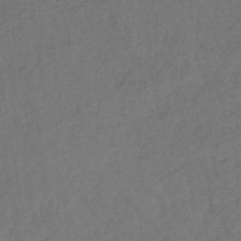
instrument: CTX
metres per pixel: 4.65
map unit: lHb
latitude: -39.9367
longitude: 69.0675
